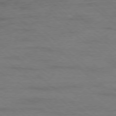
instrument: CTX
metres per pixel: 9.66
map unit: Ap
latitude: -78.2361
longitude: -93.3292
